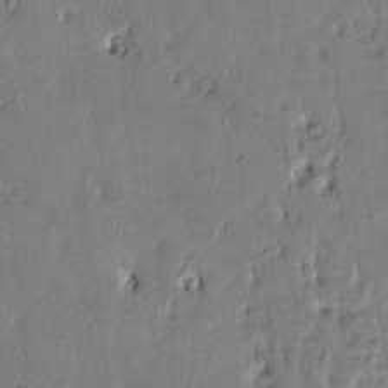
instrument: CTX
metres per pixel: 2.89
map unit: Htu
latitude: 3.4615
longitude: 151.8611
